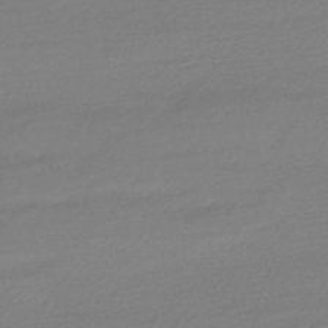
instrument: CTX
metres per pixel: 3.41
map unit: HNhu
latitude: -45.1053
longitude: 93.7667
